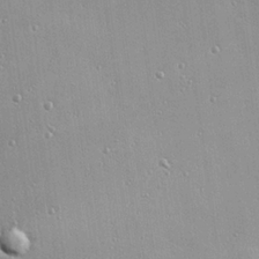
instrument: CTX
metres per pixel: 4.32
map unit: eHh
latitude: 24.2711
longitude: -90.1011
